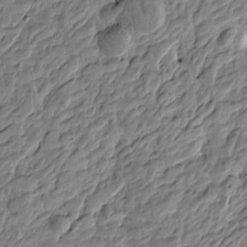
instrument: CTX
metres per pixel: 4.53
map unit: Htu
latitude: -4.1794
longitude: 179.6344
